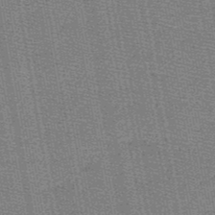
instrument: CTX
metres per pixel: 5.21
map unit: HNb
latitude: -49.1431
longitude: -40.9702
